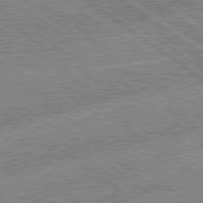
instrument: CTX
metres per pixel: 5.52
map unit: Hpe
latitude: 78.9703
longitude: -169.8017
